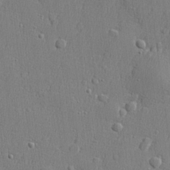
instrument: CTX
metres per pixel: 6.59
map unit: lHvf
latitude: 23.4804
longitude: 141.5210
